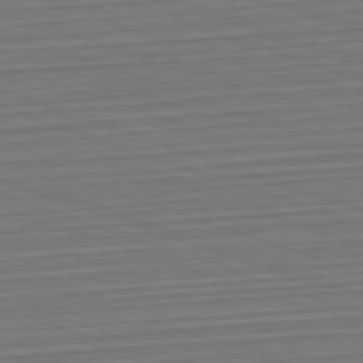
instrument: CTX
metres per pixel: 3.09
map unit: Hpe
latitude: -82.6329
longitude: 14.1606
